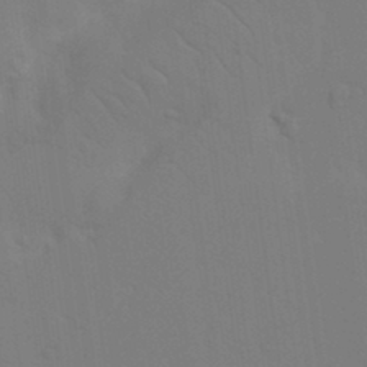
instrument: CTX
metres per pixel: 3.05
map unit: Nhu
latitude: 22.5357
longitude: -73.8584
